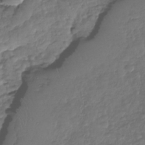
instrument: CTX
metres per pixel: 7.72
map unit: Nhu
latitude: -30.4440
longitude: -61.5371
